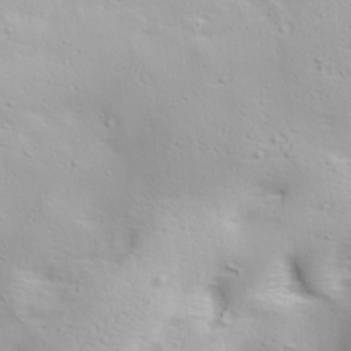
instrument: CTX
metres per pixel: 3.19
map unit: lAa
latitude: 18.8947
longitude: -137.9717
